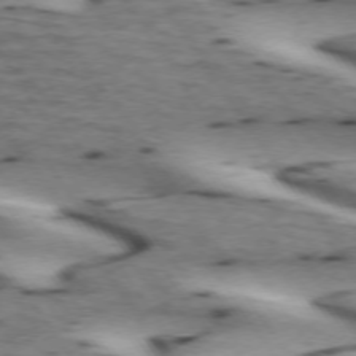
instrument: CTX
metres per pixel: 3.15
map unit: lApd
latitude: 72.9325
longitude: -53.7828
